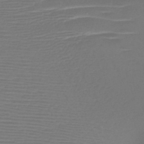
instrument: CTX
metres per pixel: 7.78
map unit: HNb
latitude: -47.1809
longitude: -42.1578
